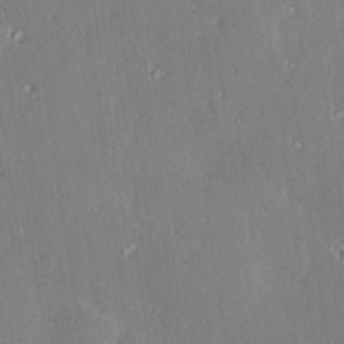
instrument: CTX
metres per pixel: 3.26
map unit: Hve
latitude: 28.0444
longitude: -93.7827
